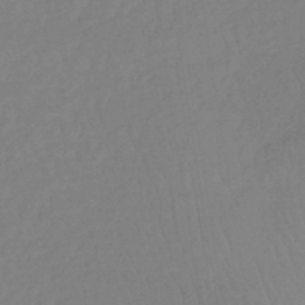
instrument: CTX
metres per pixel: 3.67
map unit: lHb
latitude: -36.0850
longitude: 69.0864
